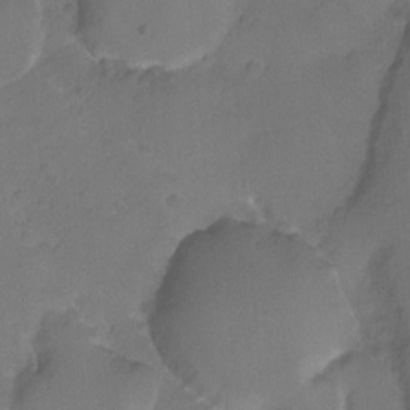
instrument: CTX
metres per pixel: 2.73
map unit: Ht
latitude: -10.0094
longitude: -37.2726
